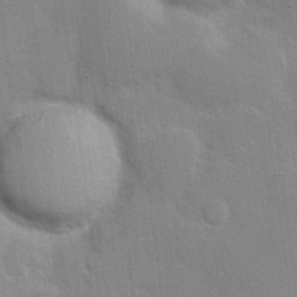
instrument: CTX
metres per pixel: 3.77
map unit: Hve
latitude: 17.6505
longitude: 151.2376
